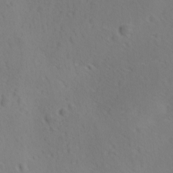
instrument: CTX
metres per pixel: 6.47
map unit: Ave
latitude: -9.2754
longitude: -121.5749
